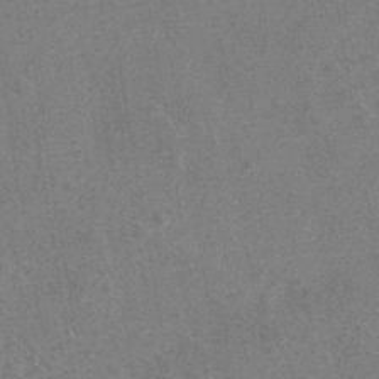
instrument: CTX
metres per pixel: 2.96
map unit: eHh
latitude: -40.3495
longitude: -29.5371
